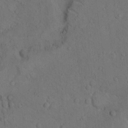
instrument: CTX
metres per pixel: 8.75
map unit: Hto
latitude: 7.7450
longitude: -60.2711
